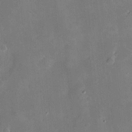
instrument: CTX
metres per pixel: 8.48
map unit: Hve
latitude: -10.8597
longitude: 175.3887
